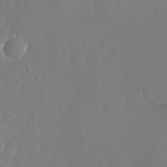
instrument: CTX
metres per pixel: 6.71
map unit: Nhu
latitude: -25.8422
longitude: -72.4034
